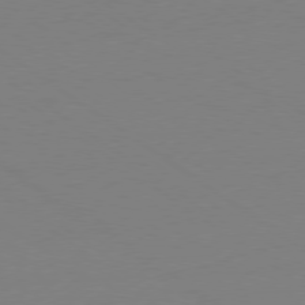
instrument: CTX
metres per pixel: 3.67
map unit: Ap
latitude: -79.2942
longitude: -97.8583
